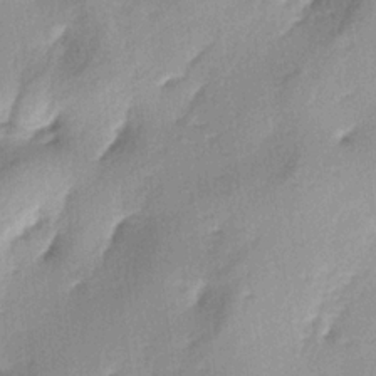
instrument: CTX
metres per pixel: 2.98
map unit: lAa
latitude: -4.7085
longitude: -125.0459
